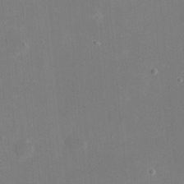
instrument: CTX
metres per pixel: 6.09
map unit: eHh
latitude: 20.5168
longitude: -68.1011
